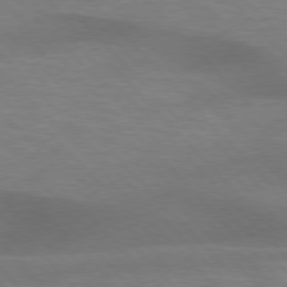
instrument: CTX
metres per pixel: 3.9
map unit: lApd
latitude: 76.4790
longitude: -59.5938
